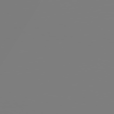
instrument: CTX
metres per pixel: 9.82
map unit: Hpe
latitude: 75.8017
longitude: -142.8569
